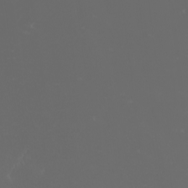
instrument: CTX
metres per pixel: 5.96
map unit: Nhu
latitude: -7.4454
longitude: -95.0837
